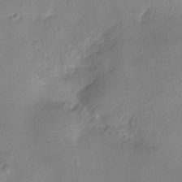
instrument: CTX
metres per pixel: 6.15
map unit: Ht
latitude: -10.9920
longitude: -24.5167
